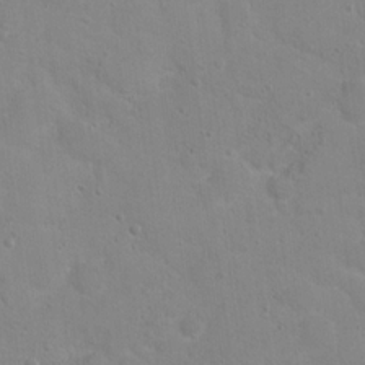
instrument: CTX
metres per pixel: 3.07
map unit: Hto
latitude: 16.7057
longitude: -39.2726
